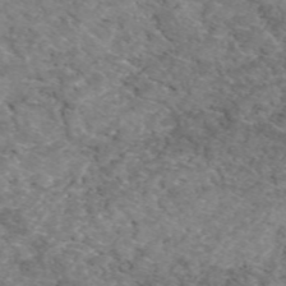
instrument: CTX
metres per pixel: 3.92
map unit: eAb
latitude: 50.1766
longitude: 106.6330
